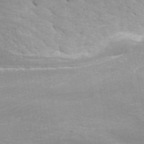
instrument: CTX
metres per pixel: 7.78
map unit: ANa
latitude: 44.8758
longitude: 26.2361
